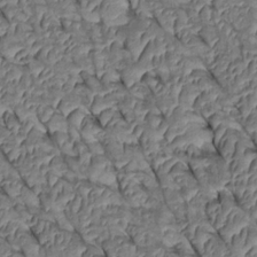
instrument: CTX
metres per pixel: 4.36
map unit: Htu
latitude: 0.9891
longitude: 147.9367
